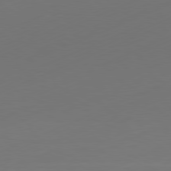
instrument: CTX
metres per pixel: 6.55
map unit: Ap
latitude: -81.6911
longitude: -85.8395
